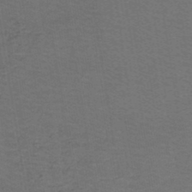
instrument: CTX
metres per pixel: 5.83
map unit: lHb
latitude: -43.1053
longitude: 54.4629
